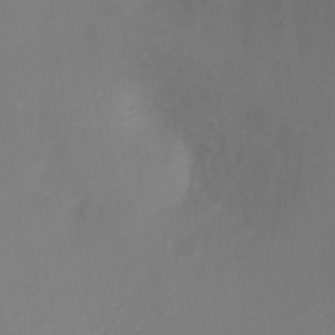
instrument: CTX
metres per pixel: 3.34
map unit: Ht
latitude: -3.5021
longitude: -28.1389
